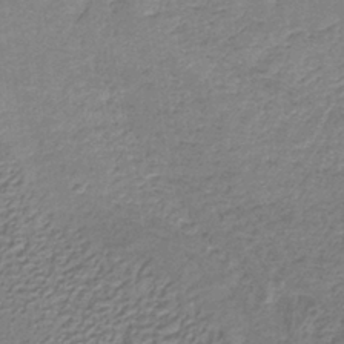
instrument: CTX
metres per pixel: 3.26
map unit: lHb
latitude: -36.0661
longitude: 59.6532
